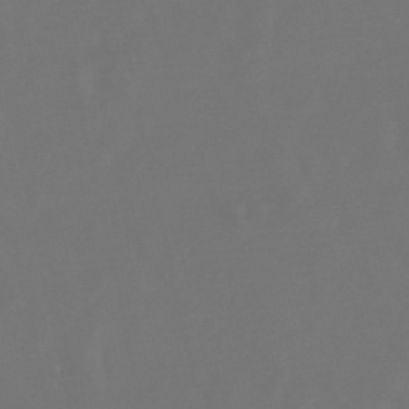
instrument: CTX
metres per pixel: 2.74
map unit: lHb
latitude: -47.8422
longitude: 72.6707
